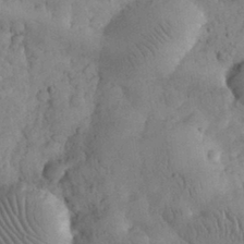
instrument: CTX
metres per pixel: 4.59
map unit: eHh
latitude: 31.3671
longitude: -68.7057
